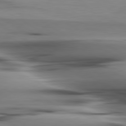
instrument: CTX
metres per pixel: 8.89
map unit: lApd
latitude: 80.3656
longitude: -122.2145
